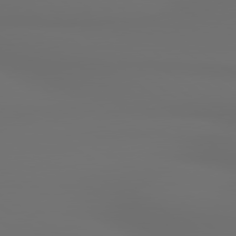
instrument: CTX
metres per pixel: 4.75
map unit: lApd
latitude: 79.8206
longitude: 176.9164
